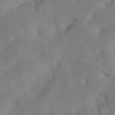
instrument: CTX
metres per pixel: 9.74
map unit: Nhu
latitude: 26.3089
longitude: -72.0822
